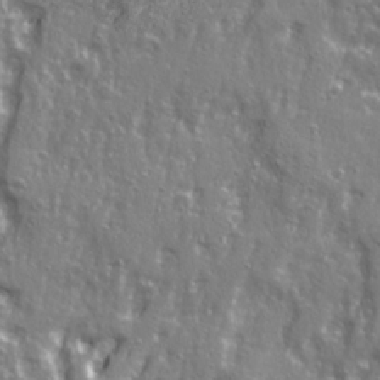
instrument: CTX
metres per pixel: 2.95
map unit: Ave
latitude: 22.4412
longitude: -133.3860
